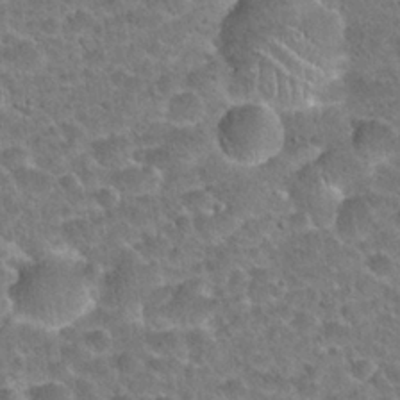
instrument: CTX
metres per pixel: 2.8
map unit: Hto
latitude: 21.4427
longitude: -48.9703
